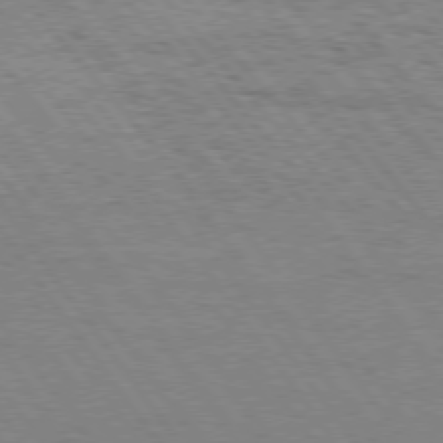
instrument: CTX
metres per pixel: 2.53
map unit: Hpe
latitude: 75.2348
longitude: -140.4223
